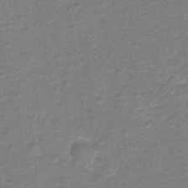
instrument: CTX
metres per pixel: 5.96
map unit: Hto
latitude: 5.8772
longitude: -31.4994
